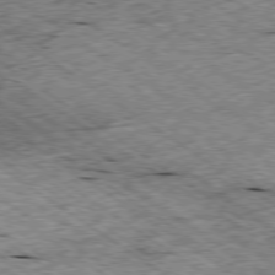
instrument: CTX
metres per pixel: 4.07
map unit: Ap
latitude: -79.2942
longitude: -87.1025
